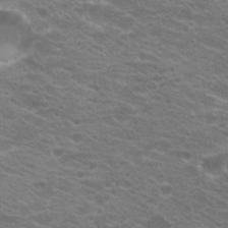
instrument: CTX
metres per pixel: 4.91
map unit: Hto
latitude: 20.2901
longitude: -37.8961
